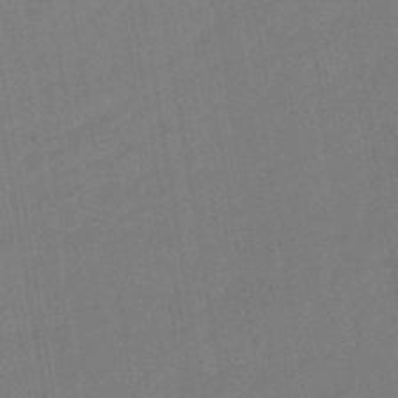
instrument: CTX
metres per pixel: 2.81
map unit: lHb
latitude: -42.3495
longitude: 67.9178
